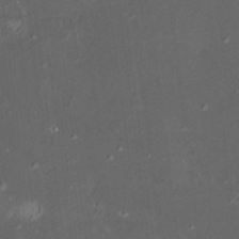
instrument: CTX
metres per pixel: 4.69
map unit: HNhu
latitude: 5.1403
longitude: 12.8786
